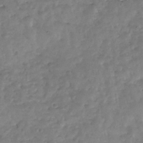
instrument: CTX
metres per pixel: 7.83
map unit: Nhe
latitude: -34.7274
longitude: -143.6883
